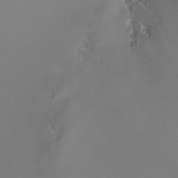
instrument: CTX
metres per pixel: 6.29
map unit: Nhu
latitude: -5.6910
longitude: -91.7072
